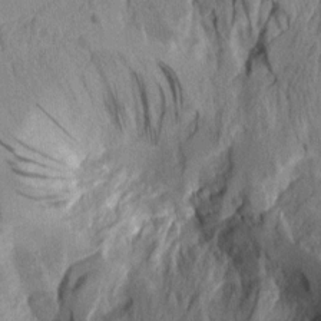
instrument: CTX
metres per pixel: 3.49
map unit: Aa
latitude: 8.9514
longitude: -127.5938
